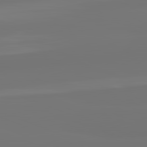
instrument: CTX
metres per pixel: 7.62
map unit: lApd
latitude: 82.1199
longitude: -177.1592
